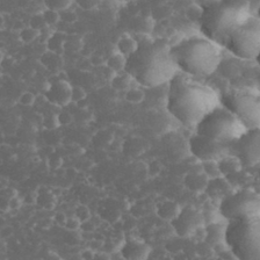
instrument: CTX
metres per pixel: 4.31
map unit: eHh
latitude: 33.1970
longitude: -63.8017
